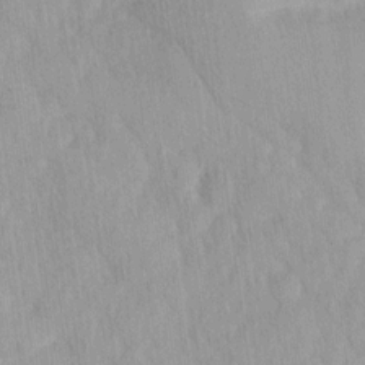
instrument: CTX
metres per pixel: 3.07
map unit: Ave
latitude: 12.3467
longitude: -106.5924
